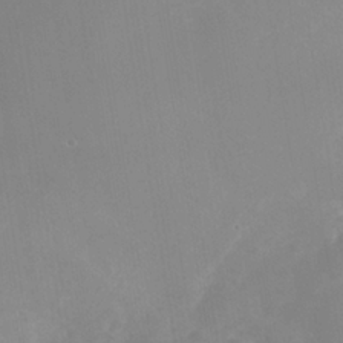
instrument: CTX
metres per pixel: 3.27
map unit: Nhe
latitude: -37.6155
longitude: -113.0836
